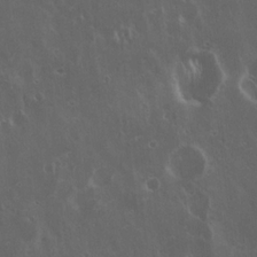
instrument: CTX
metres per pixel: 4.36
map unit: Hto
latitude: 19.5182
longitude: -57.3859
